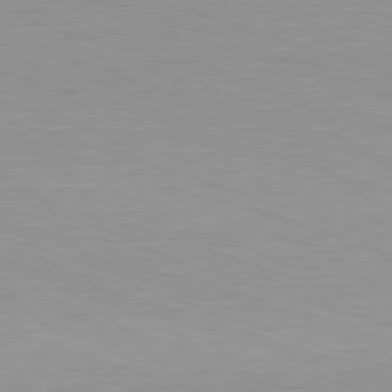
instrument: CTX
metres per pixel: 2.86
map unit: Hpe
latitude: -82.7085
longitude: 6.7274
